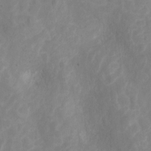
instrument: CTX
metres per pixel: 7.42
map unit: Hto
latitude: 5.3671
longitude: -33.0647
